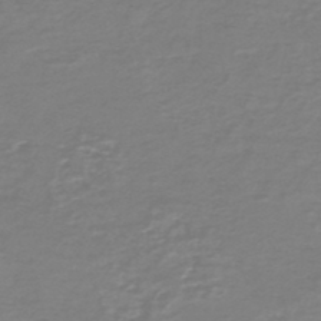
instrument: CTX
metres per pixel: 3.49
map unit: HNb
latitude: -46.5007
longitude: 53.0864
